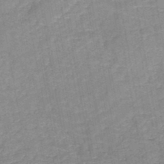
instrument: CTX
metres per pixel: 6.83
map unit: HNb
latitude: -46.2928
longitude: -37.4616
